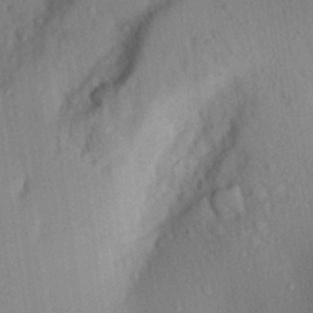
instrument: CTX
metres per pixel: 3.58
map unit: Aa
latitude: 28.8947
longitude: -146.0444
